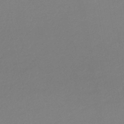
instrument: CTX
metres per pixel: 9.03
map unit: HNhu
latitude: -44.5763
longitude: 94.0094
